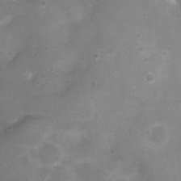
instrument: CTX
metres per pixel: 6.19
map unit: Nhu
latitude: 4.9892
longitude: -17.4615
